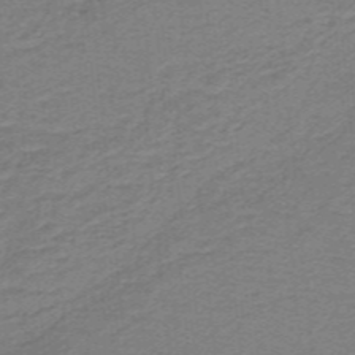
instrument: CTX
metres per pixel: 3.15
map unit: lHb
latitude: -40.5007
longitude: 54.1984
